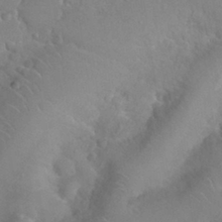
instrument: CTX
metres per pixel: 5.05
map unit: Nhu
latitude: 29.3859
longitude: -52.5735
